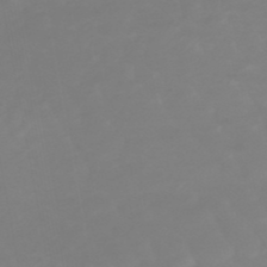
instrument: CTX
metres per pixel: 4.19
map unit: lHb
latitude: -49.1242
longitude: 82.1606
